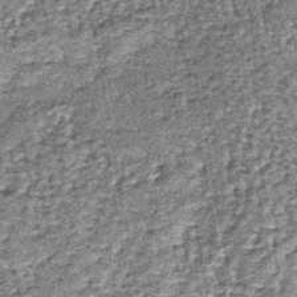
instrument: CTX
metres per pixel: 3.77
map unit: lHb
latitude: -39.2565
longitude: 64.6519
